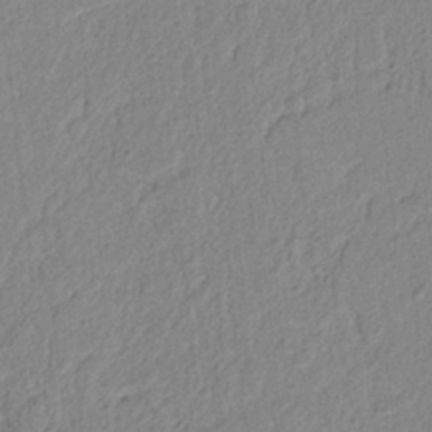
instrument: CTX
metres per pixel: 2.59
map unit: lAvf
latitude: 6.5168
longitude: 165.5588
